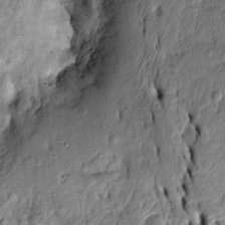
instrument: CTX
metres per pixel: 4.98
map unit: Htu
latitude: -3.7855
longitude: 151.4265
